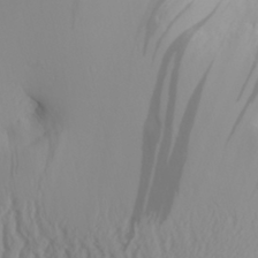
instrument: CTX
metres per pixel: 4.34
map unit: Aa
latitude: 29.6694
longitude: -133.2537
